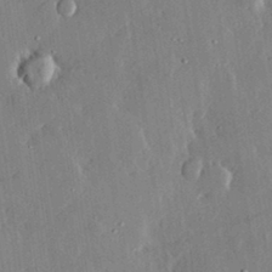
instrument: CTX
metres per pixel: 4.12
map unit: lHvf
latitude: 32.5546
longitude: -92.0255
